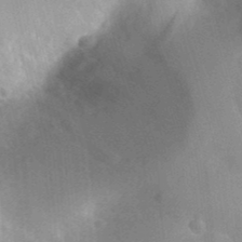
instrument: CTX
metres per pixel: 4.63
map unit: Nhu
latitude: 26.4979
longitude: -56.3656
